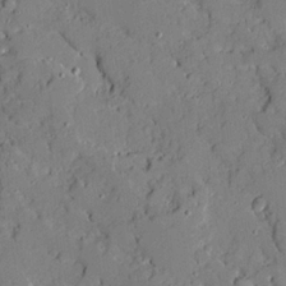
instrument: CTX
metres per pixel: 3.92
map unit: Ave
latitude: 18.6301
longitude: -128.1767
